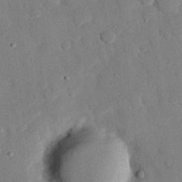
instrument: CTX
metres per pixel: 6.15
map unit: eHh
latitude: 26.9703
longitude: -79.4427
